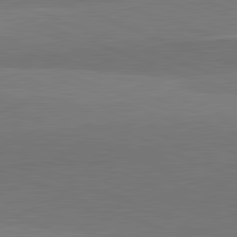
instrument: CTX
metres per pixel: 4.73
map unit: lApd
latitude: 82.1199
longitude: 136.2172
